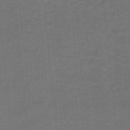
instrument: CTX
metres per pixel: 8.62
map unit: lHb
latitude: -42.5195
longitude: 54.6330
